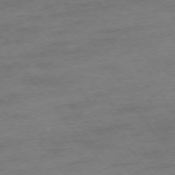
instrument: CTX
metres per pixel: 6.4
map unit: Ap
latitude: -76.0661
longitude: -84.4412
